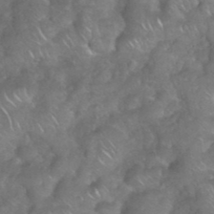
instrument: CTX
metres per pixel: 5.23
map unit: eHh
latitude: 39.2159
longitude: -58.6680
